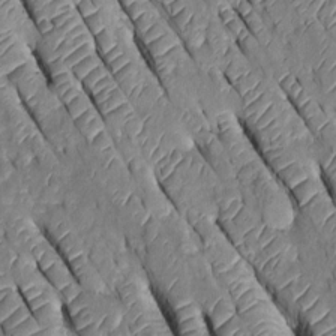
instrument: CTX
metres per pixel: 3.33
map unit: Htu
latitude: -0.0094
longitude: 147.8422
